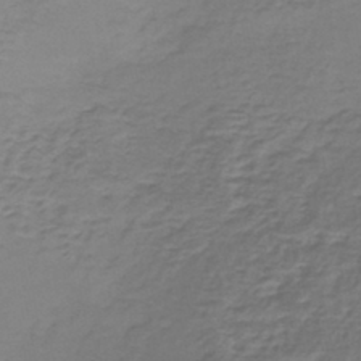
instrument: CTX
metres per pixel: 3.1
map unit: lHb
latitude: -42.0661
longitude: 58.4062
